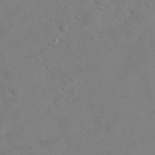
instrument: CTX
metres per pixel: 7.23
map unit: Hto
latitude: 18.0822
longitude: -39.4237
